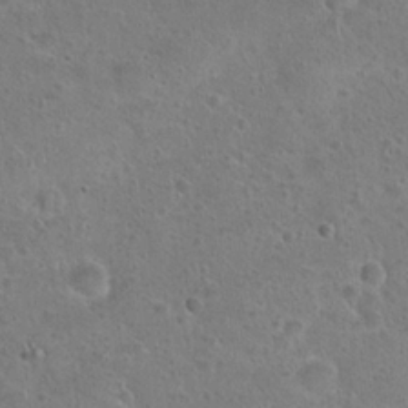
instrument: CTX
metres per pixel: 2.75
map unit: Hto
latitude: 23.1214
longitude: -49.2915
